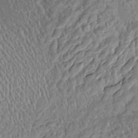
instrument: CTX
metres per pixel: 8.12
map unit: HNhu
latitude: 2.6868
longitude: 8.7652
